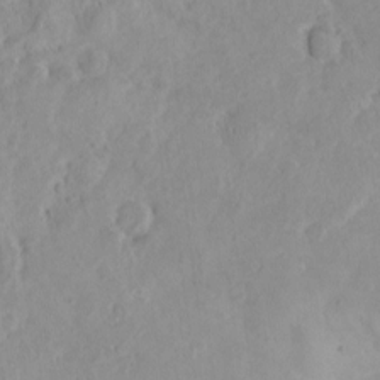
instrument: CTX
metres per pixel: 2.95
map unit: HNhu
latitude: -2.3306
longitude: 10.9731
